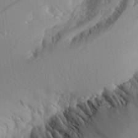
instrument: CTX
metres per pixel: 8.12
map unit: Aa
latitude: 25.4426
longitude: -132.4601
